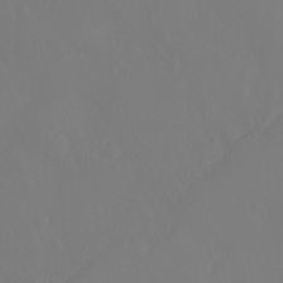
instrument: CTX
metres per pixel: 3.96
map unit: Ht
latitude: -10.2173
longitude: -45.7638
